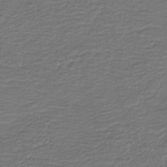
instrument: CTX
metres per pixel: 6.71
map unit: HNb
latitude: -43.0297
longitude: 50.8786
